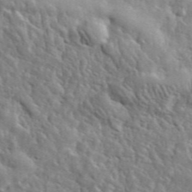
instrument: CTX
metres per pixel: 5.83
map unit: lHvf
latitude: 36.2901
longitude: -86.5546
